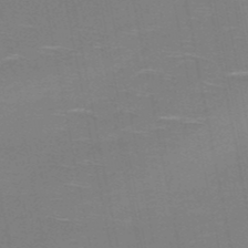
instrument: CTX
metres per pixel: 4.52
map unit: HNb
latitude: -51.5966
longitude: -45.6694
